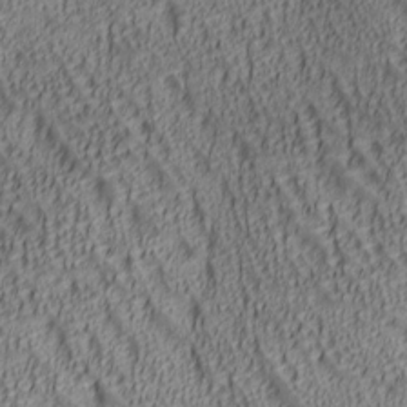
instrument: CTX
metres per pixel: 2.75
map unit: lAa
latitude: 6.9136
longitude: -116.4223
